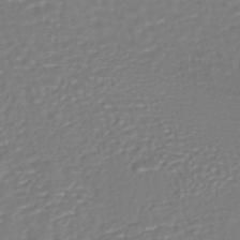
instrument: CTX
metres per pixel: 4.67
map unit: HNhu
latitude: -46.6707
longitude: 103.6533
